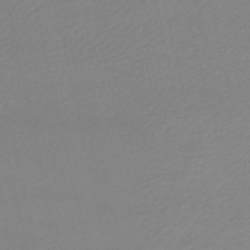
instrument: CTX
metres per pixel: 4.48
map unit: lHb
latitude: -46.9730
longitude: 67.1809
